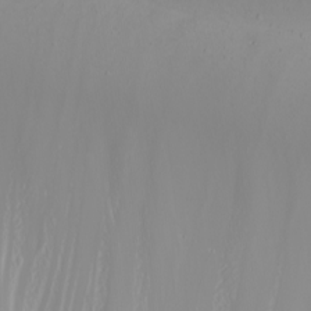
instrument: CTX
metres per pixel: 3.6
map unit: Nhu
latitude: -6.2172
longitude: -88.9325
